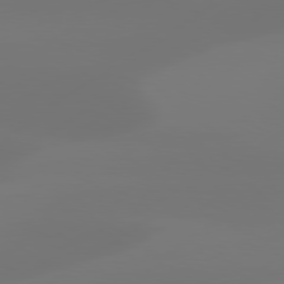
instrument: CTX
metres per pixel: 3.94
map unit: Hpe
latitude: 78.4034
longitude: -128.8002
